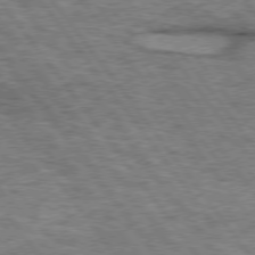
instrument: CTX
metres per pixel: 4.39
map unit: lApd
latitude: 75.3860
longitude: -48.1956
